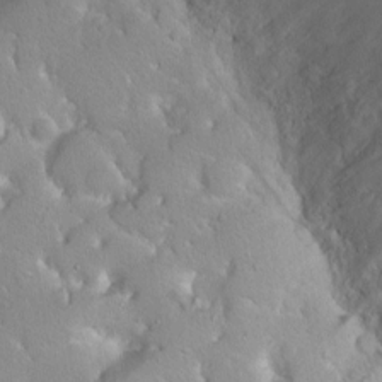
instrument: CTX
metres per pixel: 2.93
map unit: Ht
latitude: -0.3118
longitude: -45.4615
